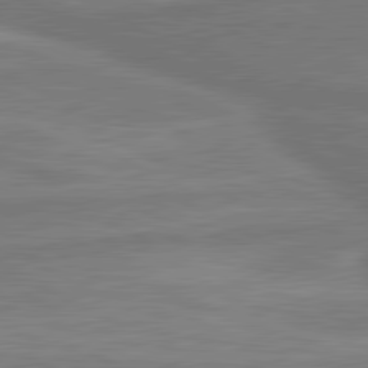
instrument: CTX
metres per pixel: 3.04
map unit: lApd
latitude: 81.2537
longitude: 172.9164
